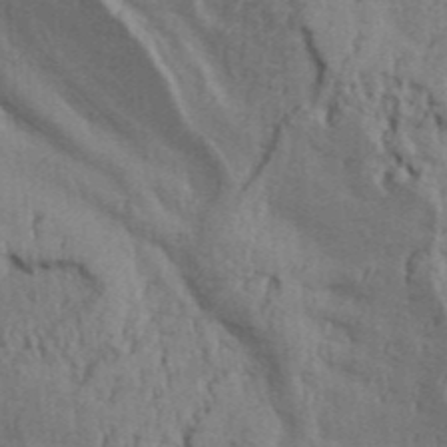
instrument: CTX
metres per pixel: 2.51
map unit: Aa
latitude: 32.5546
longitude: -135.5749
